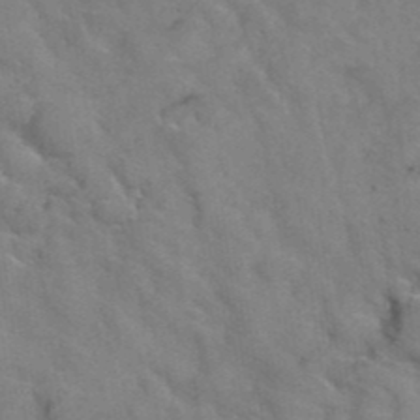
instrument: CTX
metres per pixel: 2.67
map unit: Hto
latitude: 38.8947
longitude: -43.8394
